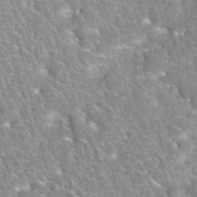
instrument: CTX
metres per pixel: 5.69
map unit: Nhu
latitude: 32.4790
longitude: -51.4993
